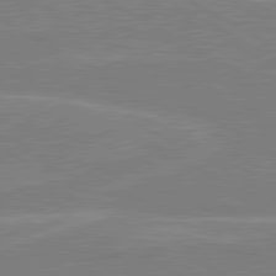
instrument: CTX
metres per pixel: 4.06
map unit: lApd
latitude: 80.6113
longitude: 121.8800
